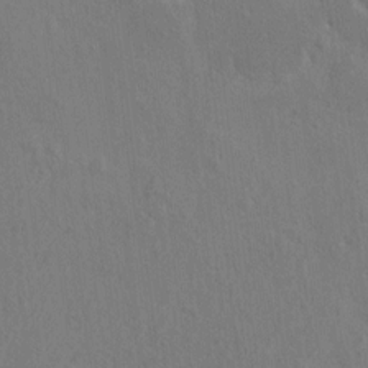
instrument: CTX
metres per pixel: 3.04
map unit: HNhu
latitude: 7.4426
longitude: -3.3292
